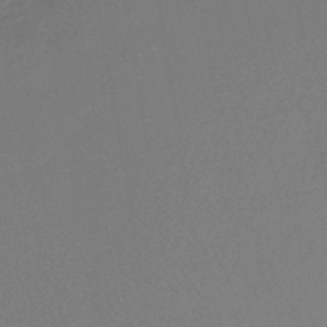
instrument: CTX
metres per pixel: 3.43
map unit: lHb
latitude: -45.6155
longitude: 71.9556
